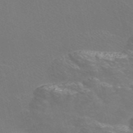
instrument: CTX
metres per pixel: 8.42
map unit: Nve
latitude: -56.3495
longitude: 52.4818
